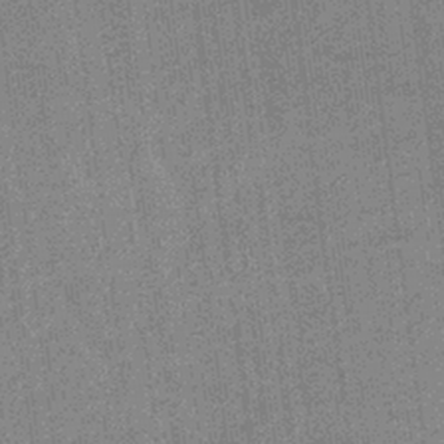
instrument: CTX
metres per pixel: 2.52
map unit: lHb
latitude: -40.3495
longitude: 69.4454
